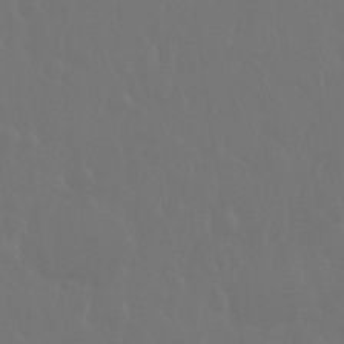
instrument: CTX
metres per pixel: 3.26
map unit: eHh
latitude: 33.6883
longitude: -58.6302
